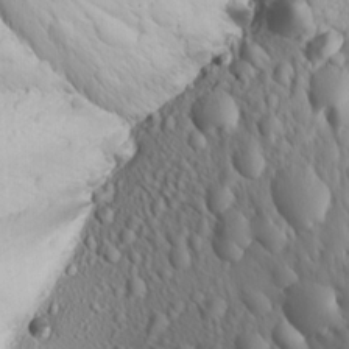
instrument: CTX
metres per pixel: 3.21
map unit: Ave
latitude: 21.4994
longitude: -137.6883
